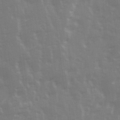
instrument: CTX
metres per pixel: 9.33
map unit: Ave
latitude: 13.2159
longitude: -103.6316
